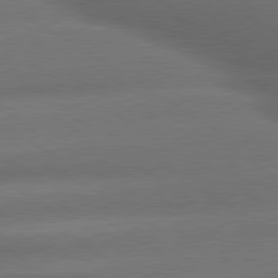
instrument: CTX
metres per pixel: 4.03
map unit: lApd
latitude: 79.7261
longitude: -155.0080
